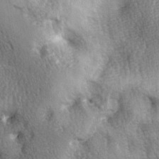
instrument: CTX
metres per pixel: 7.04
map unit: Ave
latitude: -6.2361
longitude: -120.5357
